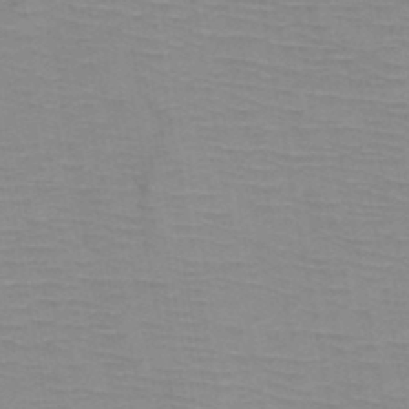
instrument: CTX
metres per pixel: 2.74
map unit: HNb
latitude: -47.1620
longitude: -40.9324
